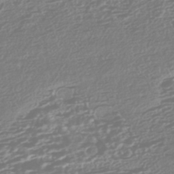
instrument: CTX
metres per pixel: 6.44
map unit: HNhu
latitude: -44.5385
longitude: 100.8785
